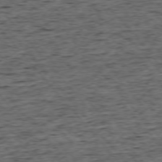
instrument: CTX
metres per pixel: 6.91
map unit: Ap
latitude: -75.6911
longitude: -92.1955
